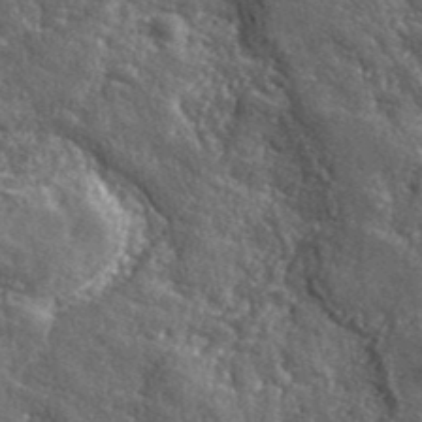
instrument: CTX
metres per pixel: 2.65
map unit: eHh
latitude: 42.2523
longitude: -90.5546
